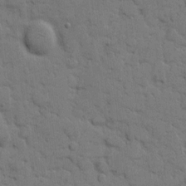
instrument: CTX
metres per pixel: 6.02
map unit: eHh
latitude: 7.6694
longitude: -65.2537
